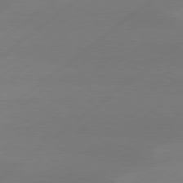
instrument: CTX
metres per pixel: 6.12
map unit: Hpe
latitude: 78.5546
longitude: -131.2348
